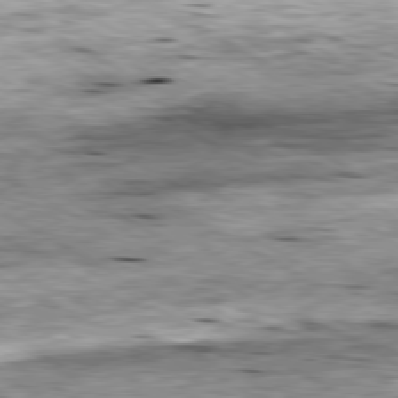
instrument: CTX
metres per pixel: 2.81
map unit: Ap
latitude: -80.8030
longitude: -90.1389
